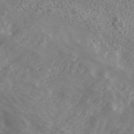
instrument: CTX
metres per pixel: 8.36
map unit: ANa
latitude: 41.7071
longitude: 29.9556
